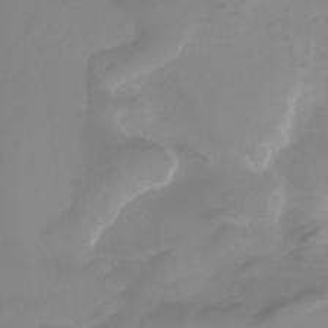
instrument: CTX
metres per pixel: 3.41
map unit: lHb
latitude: -30.9919
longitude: 64.6519
